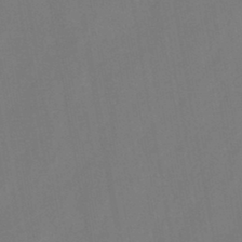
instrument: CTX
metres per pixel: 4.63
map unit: HNb
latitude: -44.7274
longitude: -38.8758
